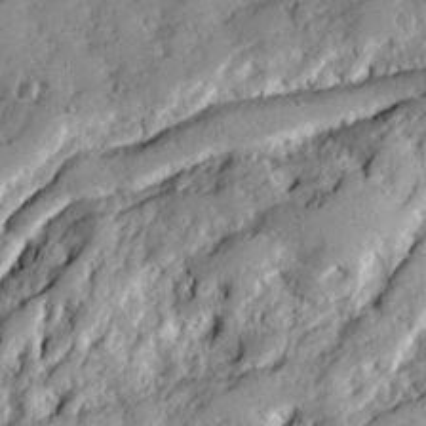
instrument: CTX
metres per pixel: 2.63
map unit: Ave
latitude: 20.2523
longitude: -129.7261
